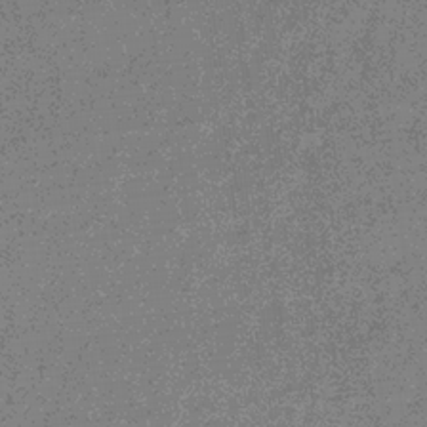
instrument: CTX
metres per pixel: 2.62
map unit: eHb
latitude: -32.2740
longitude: 75.1620
